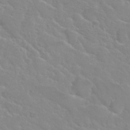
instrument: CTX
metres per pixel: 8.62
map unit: Nhu
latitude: 31.4238
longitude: -51.0080
